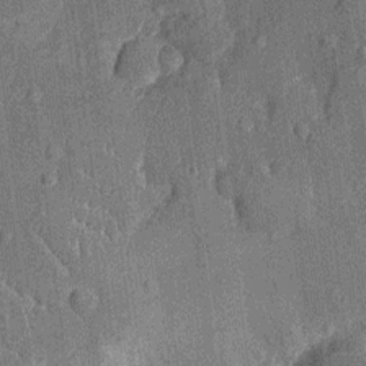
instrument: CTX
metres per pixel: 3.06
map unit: Nhu
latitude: -12.8786
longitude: -23.4426
